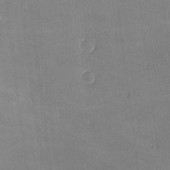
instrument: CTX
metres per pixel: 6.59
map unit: lHvf
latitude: -9.6533
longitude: -101.5938
